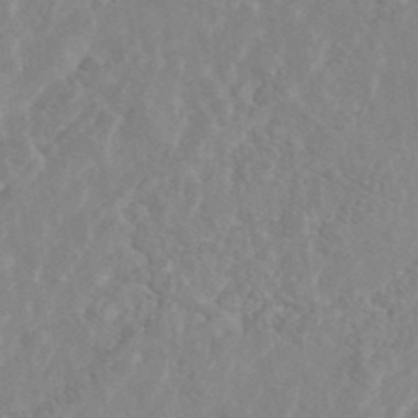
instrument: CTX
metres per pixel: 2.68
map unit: Nhe
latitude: -41.9556
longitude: -111.0270
